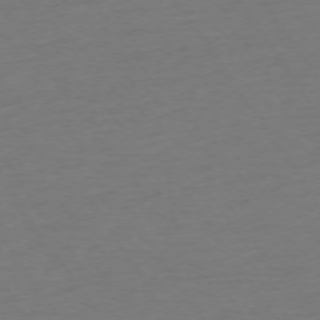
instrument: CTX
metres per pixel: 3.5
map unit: Ap
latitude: -74.2740
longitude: -85.7639
